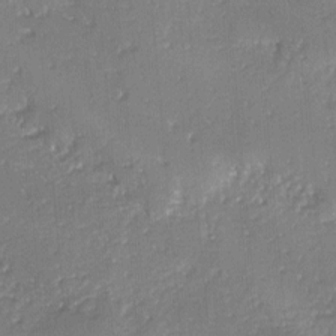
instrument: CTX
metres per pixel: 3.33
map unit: lAvf
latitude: -4.6896
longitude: -113.6505
